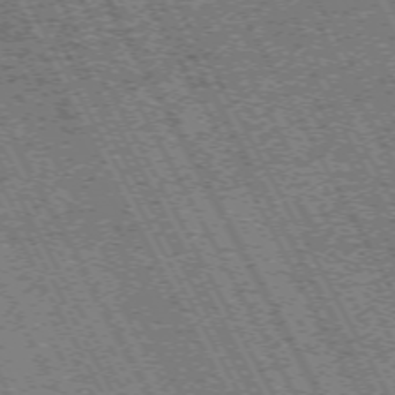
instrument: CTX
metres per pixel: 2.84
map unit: Hpe
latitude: -71.3132
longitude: 11.1431
